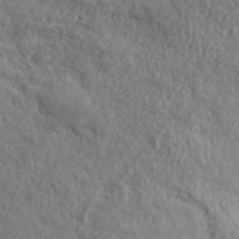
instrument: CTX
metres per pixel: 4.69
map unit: lHvf
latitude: 38.1389
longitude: -87.6316
